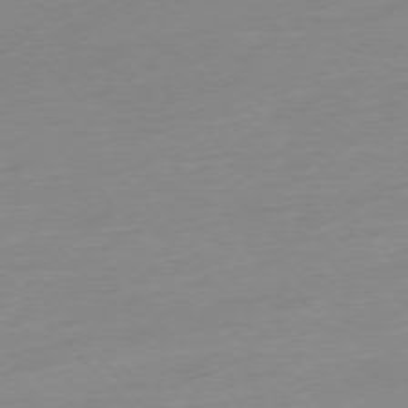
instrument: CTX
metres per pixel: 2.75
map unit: Hpe
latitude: -76.5196
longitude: -14.5357
